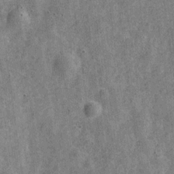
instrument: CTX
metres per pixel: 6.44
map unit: Nve
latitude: -23.9556
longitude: 107.4455
